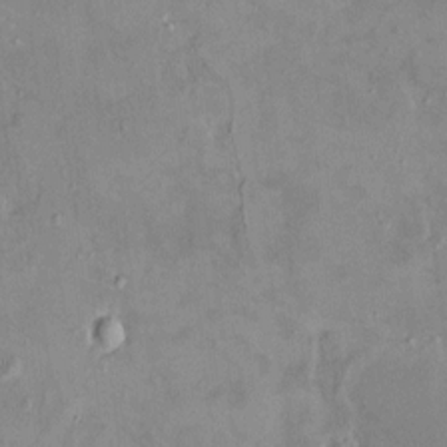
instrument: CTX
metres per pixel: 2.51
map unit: HNhu
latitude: 4.8380
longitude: 3.4643
